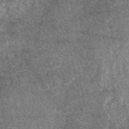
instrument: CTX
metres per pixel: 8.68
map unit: eAb
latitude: 47.5938
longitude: 118.5196
